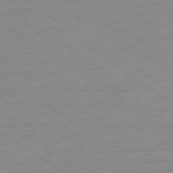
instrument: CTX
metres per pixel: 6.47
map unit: Ap
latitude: -78.5951
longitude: -59.0459
